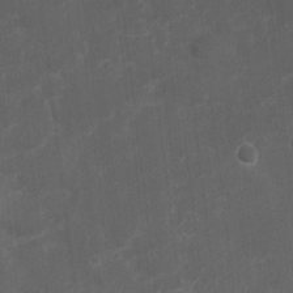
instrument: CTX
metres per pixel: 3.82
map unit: Nhu
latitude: 3.1592
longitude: -16.7624
